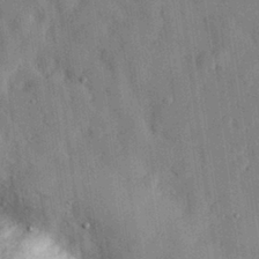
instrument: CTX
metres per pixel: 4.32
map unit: eHh
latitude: 28.9891
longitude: -74.2334
